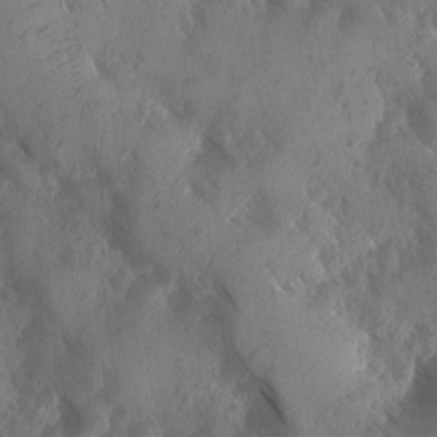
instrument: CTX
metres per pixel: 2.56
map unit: Ave
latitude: -10.4251
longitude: -118.4979
